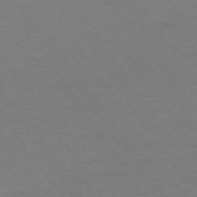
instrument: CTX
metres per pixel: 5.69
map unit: Ap
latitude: -74.6519
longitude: -73.9717
